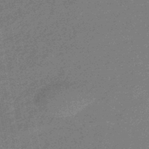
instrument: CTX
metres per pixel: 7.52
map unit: eHb
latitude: -45.0864
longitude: 88.6140
